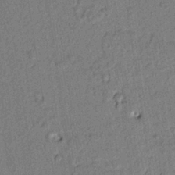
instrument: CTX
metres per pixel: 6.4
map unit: lAvf
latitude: 8.7246
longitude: 165.0298
